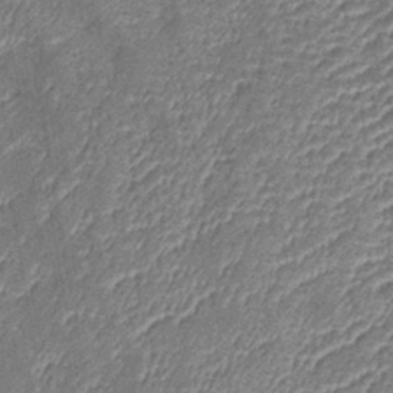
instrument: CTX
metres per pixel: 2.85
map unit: eHb
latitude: -39.7667
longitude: 76.2739
